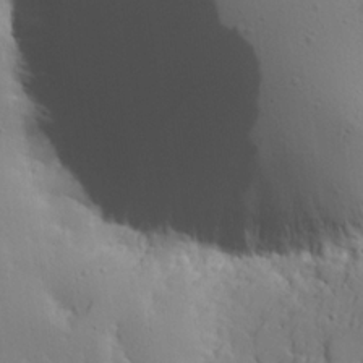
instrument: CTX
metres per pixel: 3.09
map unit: lAvf
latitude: 23.4804
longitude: -109.6316
